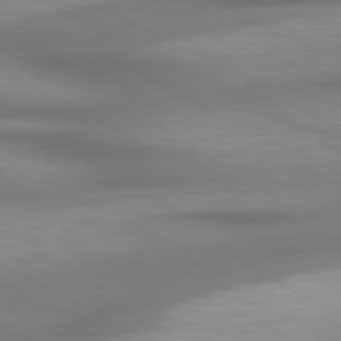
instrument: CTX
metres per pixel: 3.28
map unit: lApd
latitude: 79.3482
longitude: -120.1767
